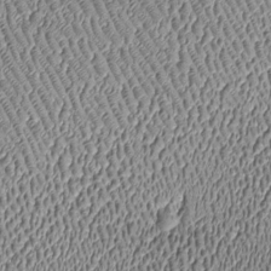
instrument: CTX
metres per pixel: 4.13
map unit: Htu
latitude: -7.2754
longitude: 156.7274
